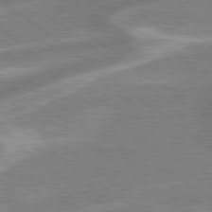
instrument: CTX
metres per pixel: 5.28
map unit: lApd
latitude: 79.2159
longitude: -170.7246
